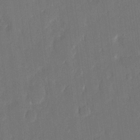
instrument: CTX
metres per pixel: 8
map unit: eHh
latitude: 14.3090
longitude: -70.8002
